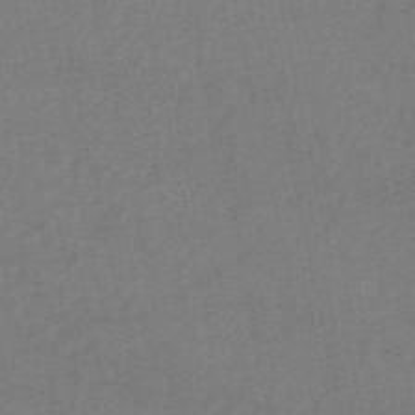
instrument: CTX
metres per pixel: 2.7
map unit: lHb
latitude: -46.7841
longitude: 61.6155
